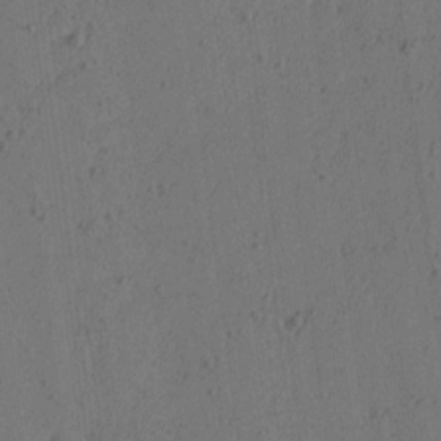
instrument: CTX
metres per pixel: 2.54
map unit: Ave
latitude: 14.4790
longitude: -106.4034
